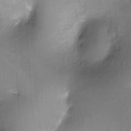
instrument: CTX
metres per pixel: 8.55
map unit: Ht
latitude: -17.3888
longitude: -44.7624
